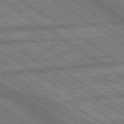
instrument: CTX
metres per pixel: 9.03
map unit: lApd
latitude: 79.9528
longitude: -169.8395
